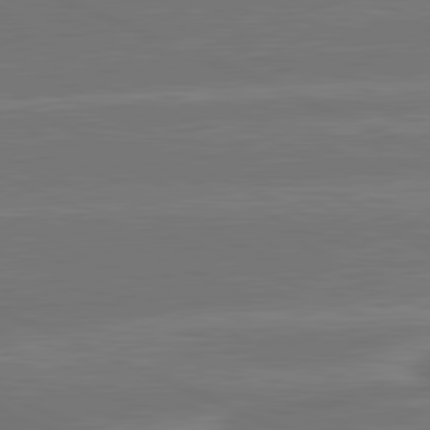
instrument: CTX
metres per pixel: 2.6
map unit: lApd
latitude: 81.7639
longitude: -135.8016
